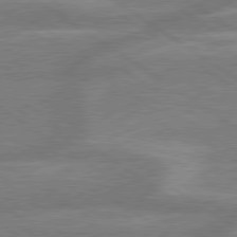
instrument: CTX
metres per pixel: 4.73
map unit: lApd
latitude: 79.4427
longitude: -165.1025
